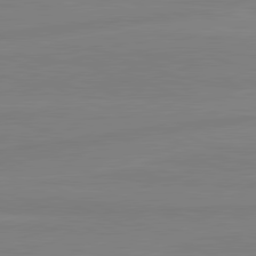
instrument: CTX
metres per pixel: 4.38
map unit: lApd
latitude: 81.4804
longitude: -178.3279
